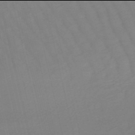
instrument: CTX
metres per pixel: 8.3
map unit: eHb
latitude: -50.0094
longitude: 76.7085
